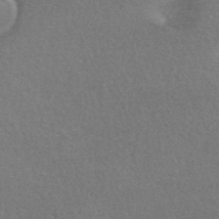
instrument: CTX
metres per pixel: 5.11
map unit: HNhu
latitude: -42.4628
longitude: 92.7841
